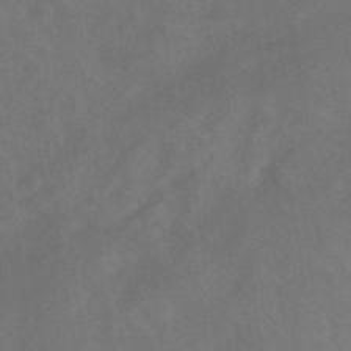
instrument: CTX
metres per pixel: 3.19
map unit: ANa
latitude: -38.3495
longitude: 96.0283
